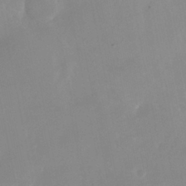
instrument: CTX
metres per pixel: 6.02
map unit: Nhu
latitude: -25.4076
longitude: -70.1389
